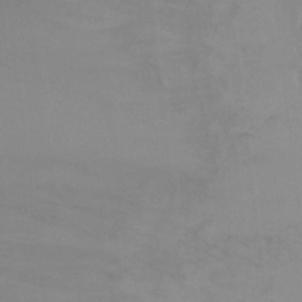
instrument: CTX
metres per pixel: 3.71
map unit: Ht
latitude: -9.9178
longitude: -33.3482
